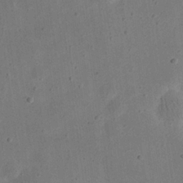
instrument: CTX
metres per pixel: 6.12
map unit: eHh
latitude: 24.0633
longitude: -68.7624
